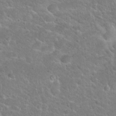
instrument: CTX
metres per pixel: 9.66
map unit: Hto
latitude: 24.6112
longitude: -49.8394
